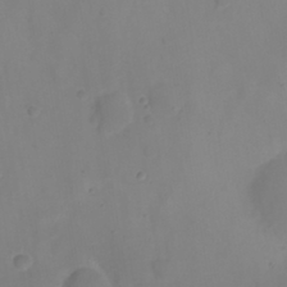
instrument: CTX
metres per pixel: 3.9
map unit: eHh
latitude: 22.2711
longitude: -63.2159
